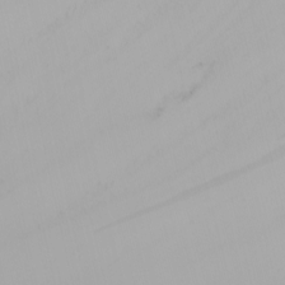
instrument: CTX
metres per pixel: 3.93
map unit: Nhu
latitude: -4.9163
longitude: -69.9150
